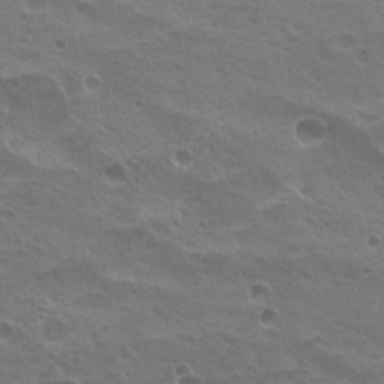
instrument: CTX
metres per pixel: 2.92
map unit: Nhu
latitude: 20.9892
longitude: -31.2159
